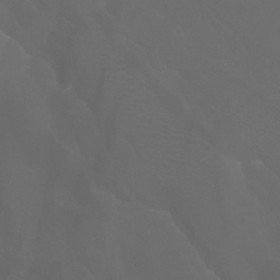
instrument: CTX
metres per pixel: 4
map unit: Aa
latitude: -6.8030
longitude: -72.1389
